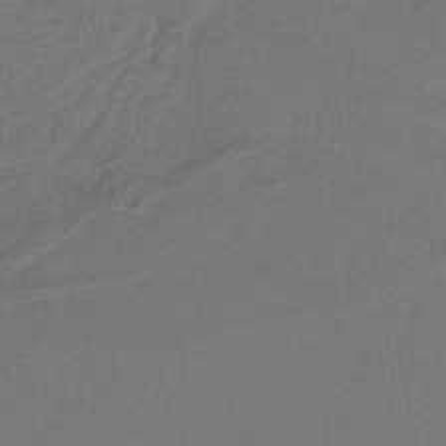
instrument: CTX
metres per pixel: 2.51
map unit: lHb
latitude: -40.1983
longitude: 53.6532
